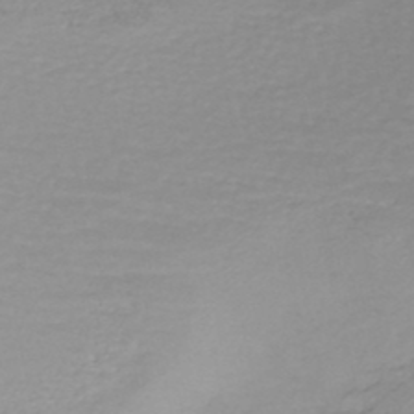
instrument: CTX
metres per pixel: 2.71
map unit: HNhu
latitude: -48.5007
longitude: 98.6140
